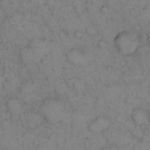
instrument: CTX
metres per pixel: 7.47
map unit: eHh
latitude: 14.0444
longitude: -63.2726
